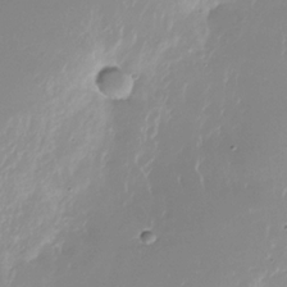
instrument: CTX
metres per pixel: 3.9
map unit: Nhu
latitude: -29.0864
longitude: -79.9150
